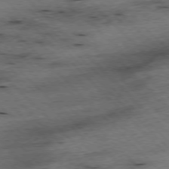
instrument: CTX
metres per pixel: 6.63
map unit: Hpe
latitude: -77.3510
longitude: -15.7261
